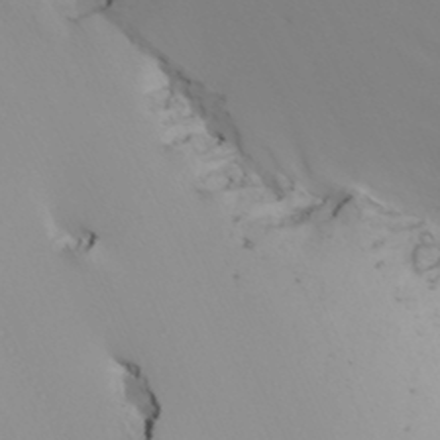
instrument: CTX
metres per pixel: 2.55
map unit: Nhu
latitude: -7.0108
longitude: -93.2537
